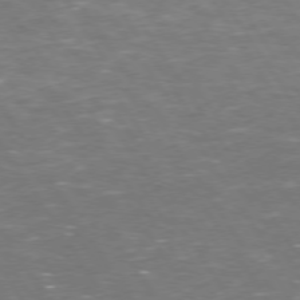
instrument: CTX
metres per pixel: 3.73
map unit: Hpe
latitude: 73.5372
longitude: -124.7435
